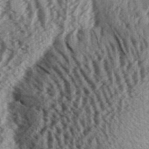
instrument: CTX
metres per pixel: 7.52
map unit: Aa
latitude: 32.0444
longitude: -137.4616
